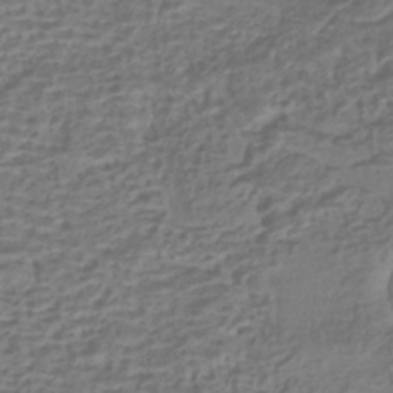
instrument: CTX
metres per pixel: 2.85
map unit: HNhu
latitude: -42.8030
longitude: 107.0109
